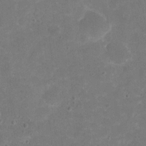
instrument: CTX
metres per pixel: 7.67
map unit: eHh
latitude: 20.4223
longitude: -63.8773
